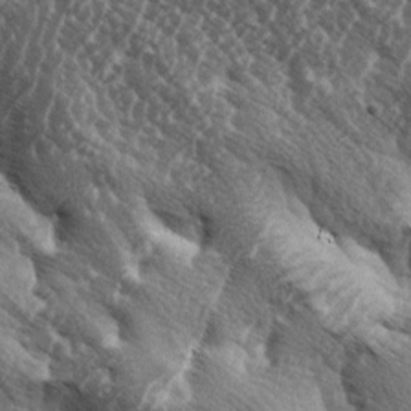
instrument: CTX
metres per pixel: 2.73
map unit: lAa
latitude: -5.6722
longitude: -125.3293
